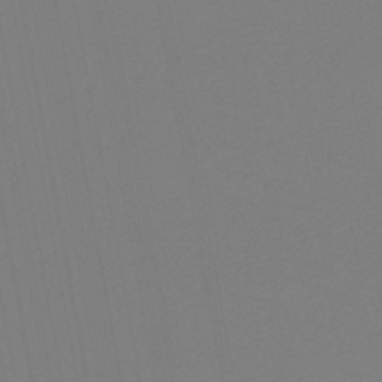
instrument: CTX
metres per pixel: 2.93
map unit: lHb
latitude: -46.5762
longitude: 74.7464
